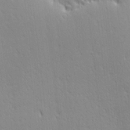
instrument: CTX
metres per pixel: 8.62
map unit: Ave
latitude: 20.9892
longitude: -137.5371
